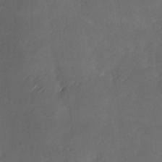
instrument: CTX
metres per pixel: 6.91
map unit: Ave
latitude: 1.9906
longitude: -112.5168
